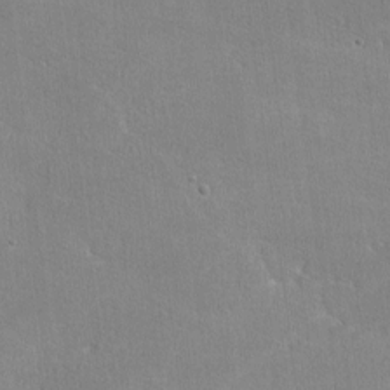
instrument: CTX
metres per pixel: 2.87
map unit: lHvf
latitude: -11.5777
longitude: -101.8017
